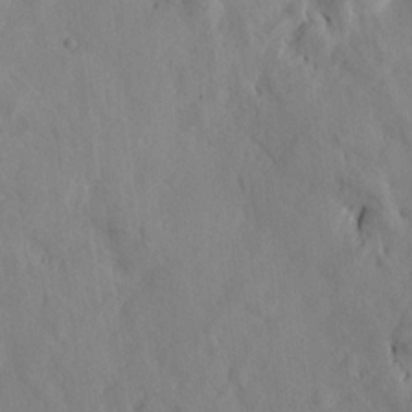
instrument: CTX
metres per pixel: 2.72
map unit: lHvf
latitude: 14.6869
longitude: 178.5573
